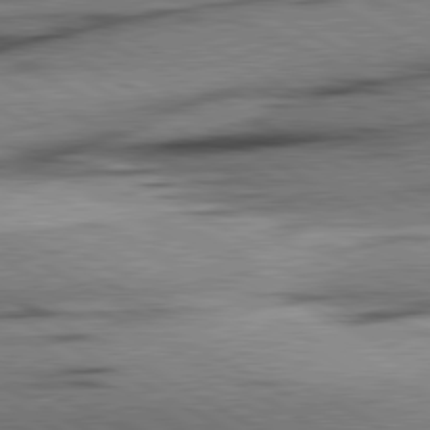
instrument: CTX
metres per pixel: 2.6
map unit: lApd
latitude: 80.6868
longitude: -157.1214
